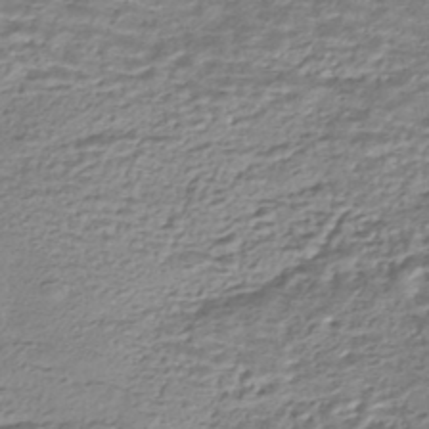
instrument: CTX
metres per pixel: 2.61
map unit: HNhu
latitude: -44.2173
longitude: 101.3320
